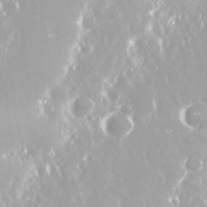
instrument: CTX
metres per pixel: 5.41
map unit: Nhu
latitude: 28.6679
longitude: -60.2522
